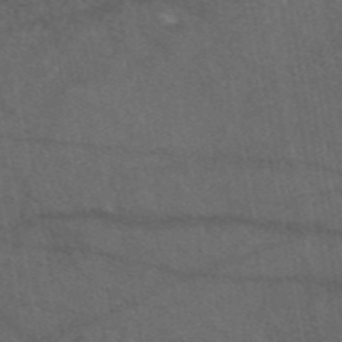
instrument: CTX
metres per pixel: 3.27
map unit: eAb
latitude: 47.1026
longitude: 112.3117
